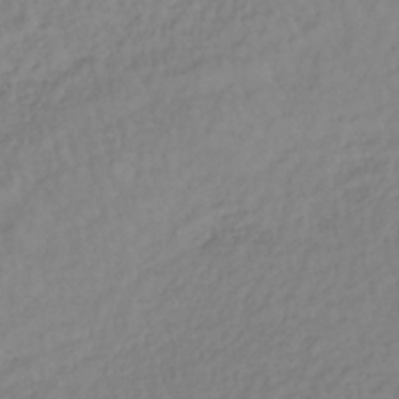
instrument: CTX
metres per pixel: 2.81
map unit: lHb
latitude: -38.4062
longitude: 69.6910
